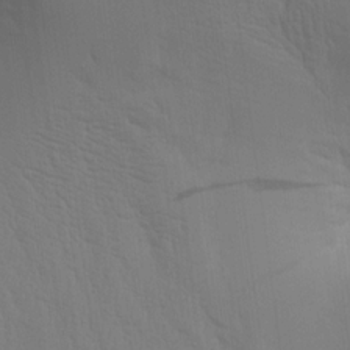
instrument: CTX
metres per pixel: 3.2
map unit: Aa
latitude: 15.0459
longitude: -147.3482
